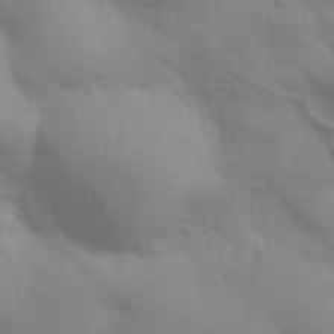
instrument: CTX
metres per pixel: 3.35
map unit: eHh
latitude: 31.8962
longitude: -70.1767
